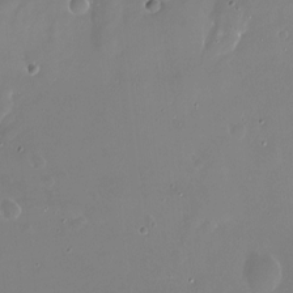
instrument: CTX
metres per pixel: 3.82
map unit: Nve
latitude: -18.3306
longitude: -60.2900
